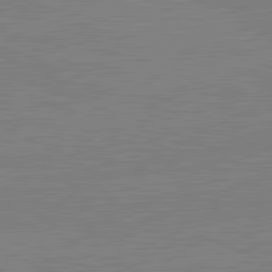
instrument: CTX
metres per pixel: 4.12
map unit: lApd
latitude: 82.1011
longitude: -156.5923
